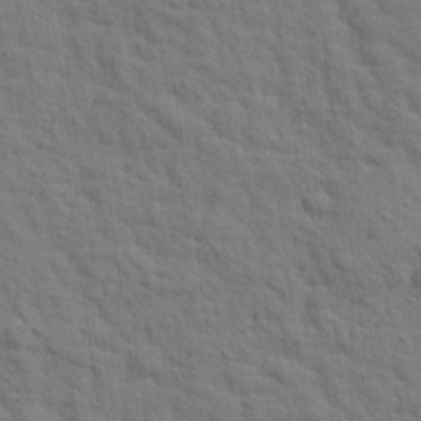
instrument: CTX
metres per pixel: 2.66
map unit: eHh
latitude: 25.2159
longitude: -79.6127
